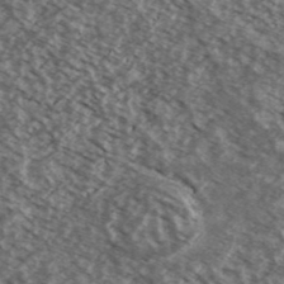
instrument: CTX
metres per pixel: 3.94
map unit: Ave
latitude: 38.6301
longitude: -110.5735
